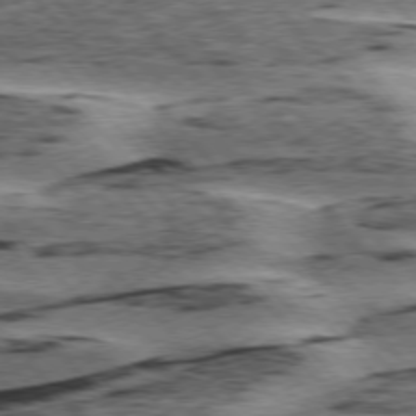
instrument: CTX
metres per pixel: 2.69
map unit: lApd
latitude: 76.1766
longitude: -78.1011
